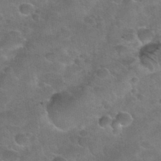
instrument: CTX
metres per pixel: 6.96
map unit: Nhu
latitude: 31.0081
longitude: -53.5938
